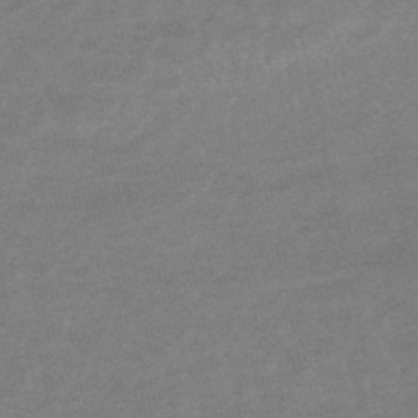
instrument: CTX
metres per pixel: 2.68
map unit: lHb
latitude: -48.6708
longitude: 82.8597
